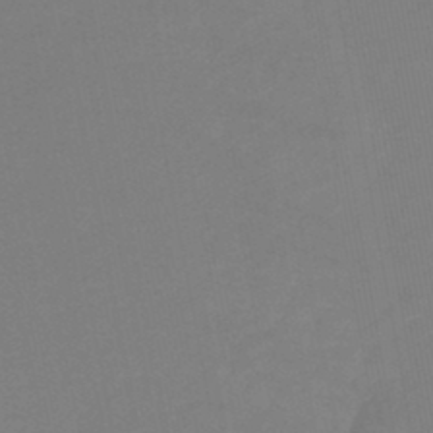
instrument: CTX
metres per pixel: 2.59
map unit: HNb
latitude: -46.6896
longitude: 56.8408
